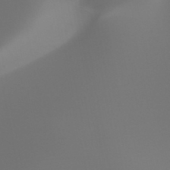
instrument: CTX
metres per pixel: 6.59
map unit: HNhu
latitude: -47.5777
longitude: 30.2172
